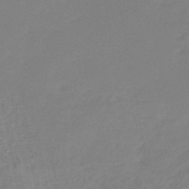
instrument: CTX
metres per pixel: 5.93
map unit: eHb
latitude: -45.5588
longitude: 85.6721
